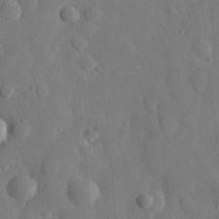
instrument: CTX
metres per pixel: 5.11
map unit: eHh
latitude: 27.7261
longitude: -77.5560
